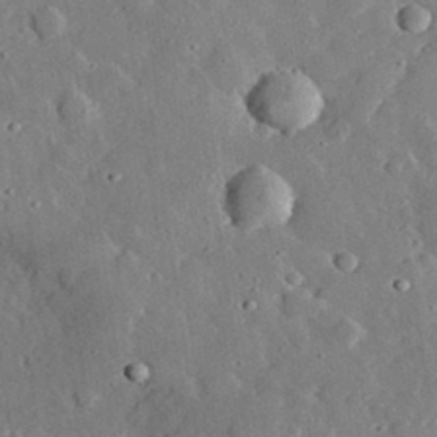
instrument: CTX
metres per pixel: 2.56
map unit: lHvf
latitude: 32.7624
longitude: -84.4223
